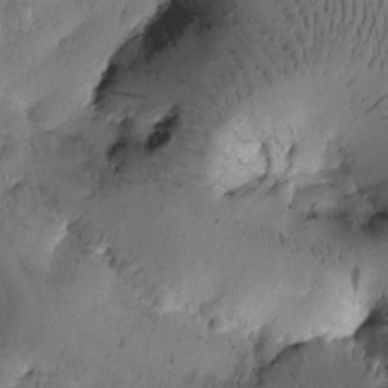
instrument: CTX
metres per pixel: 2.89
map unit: Htu
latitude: -2.5951
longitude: 171.4455
